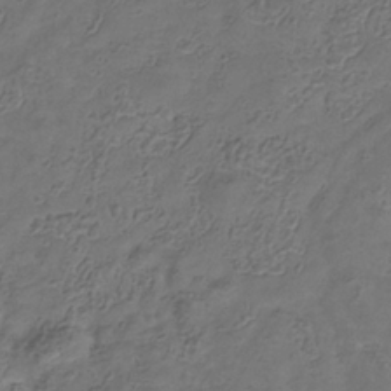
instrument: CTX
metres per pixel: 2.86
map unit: Hve
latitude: -34.0850
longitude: 90.9920
